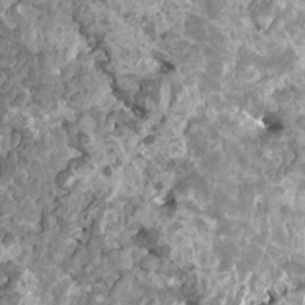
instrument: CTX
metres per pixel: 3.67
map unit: HNhu
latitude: 2.8191
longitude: 6.5762
